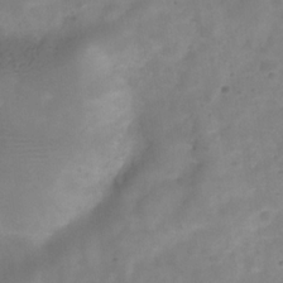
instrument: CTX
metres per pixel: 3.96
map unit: Hve
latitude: -32.1228
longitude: 93.0108
